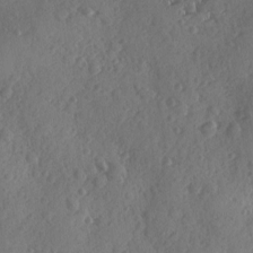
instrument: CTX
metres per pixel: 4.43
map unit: Ave
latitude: -9.7478
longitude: -118.7057
